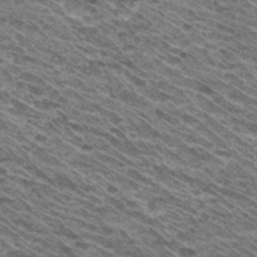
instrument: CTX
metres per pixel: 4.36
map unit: Hto
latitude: 30.5168
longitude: -45.1025
